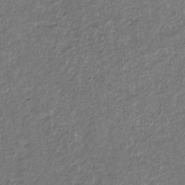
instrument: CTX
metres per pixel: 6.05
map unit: lHb
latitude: -31.0675
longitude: 66.1795
